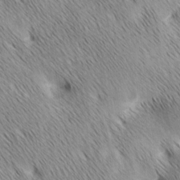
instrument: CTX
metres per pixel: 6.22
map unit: Ave
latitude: 1.3859
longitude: -114.9702
